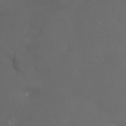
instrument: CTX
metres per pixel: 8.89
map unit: eHh
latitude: -4.6518
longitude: 19.4643
